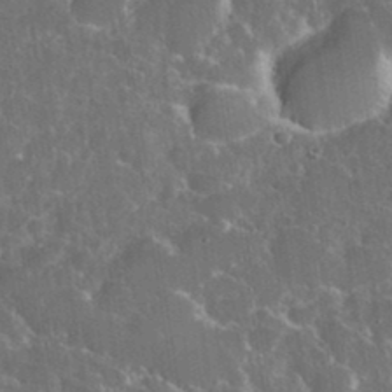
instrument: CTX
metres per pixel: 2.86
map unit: eHh
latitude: 36.8569
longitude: -61.1592
